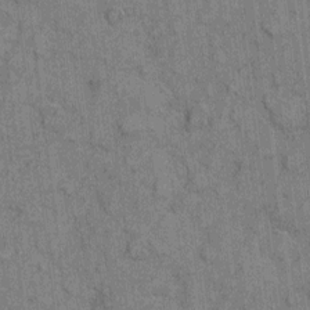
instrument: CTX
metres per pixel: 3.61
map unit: eHh
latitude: 6.5735
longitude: -64.5924
